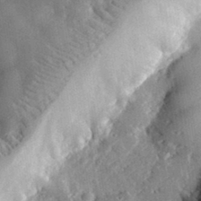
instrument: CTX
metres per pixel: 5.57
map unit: lHvf
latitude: 33.2726
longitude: -83.6882
